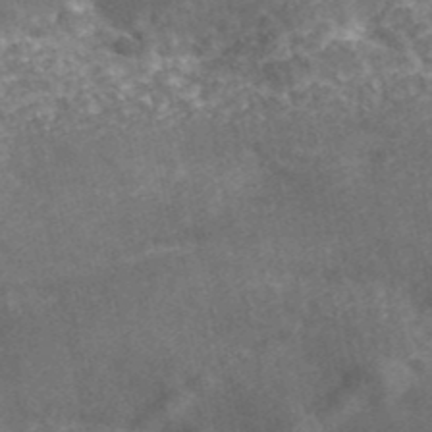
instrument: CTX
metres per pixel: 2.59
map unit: eAb
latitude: 42.5546
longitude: 105.7855
